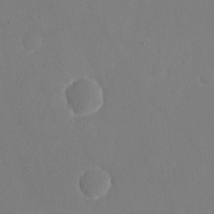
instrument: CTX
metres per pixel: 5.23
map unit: eHh
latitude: 19.4804
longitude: -68.4223
